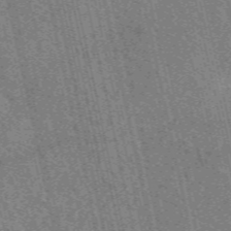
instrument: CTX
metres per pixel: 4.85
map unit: eAb
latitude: 51.6316
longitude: 114.2361
